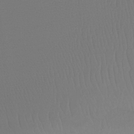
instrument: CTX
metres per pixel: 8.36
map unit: Htu
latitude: -14.6330
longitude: -47.0270
